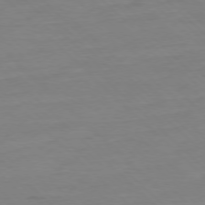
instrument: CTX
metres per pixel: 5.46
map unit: Ap
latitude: -77.6344
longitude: -81.8205
